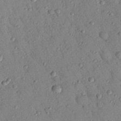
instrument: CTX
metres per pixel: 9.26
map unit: Nhu
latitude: 23.1970
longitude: -75.4426
